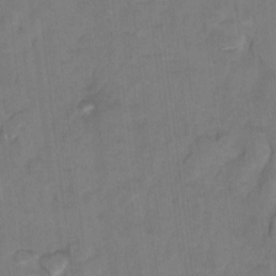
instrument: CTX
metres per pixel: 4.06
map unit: Hto
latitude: 8.9892
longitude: -35.9150
